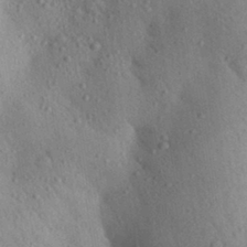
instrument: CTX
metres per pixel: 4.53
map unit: Aa
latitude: 29.2159
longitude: -148.1578
